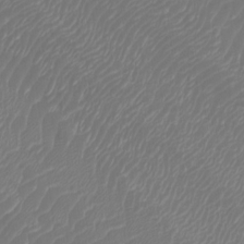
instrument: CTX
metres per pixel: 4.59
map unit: Htu
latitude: -5.9556
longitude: -74.8380
